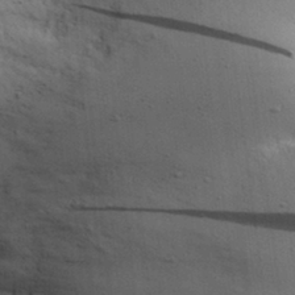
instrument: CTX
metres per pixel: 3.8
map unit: Nhu
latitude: 28.4979
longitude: -71.2915
